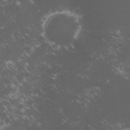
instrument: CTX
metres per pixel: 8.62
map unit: lHvf
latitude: -15.2376
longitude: -102.2144
